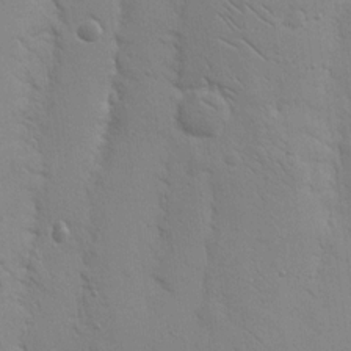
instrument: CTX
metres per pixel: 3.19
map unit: Nhu
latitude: 16.8947
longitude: -78.2901
